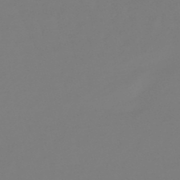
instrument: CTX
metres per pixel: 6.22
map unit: lHb
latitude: -49.5588
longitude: 79.9745
